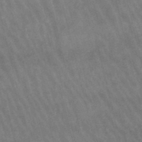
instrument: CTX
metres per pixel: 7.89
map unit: lHb
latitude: -47.0864
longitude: 76.4251
